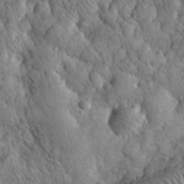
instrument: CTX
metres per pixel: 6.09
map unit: eHh
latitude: 32.4034
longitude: -65.9339
